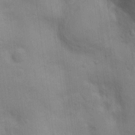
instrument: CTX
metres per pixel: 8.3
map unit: Nhu
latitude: 14.5924
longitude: -30.6302
